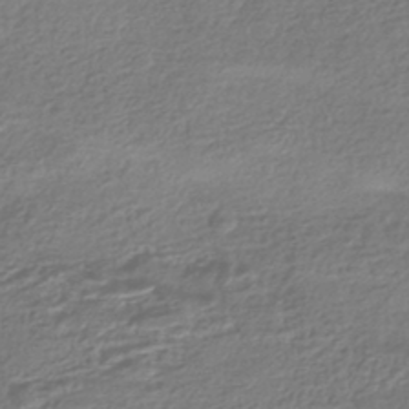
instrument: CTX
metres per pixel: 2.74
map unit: HNhu
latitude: -43.2187
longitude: 99.7289
